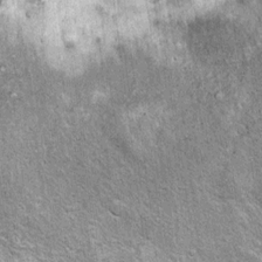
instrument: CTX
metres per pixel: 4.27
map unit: Ht
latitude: 10.4601
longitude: -38.4412
